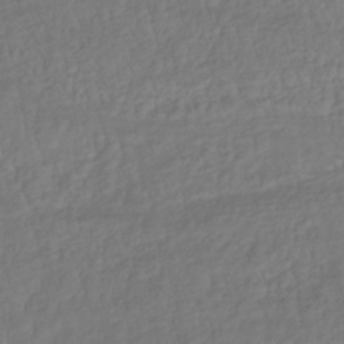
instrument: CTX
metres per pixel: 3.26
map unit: lHb
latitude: -37.5588
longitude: 69.7477
